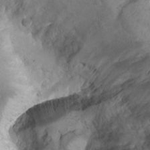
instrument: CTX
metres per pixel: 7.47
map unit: Ht
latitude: 4.6113
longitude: -29.8016
